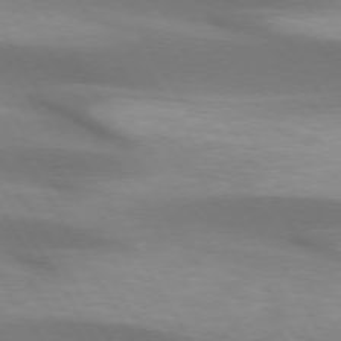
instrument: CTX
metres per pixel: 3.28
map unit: lApd
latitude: 73.2159
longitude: -53.0081
